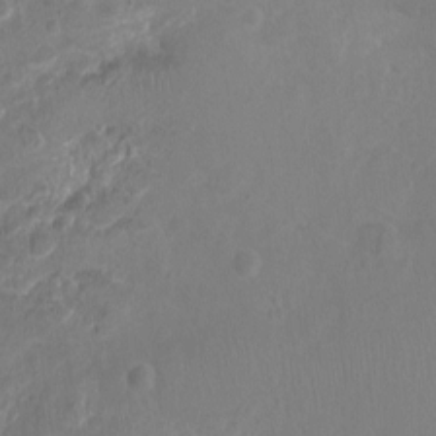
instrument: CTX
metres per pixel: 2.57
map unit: Ht
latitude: -1.8423
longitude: -16.4223
